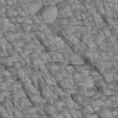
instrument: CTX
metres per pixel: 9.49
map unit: Htu
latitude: 2.2522
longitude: 143.7855
